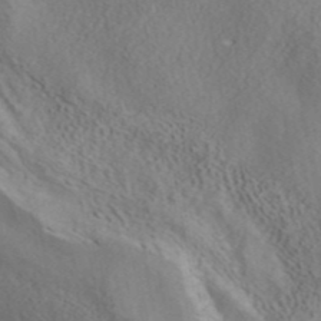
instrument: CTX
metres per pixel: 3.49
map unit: ANa
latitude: 41.8961
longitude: 16.5763
